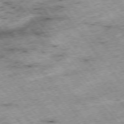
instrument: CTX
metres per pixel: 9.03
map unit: Hpe
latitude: -75.9745
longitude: -18.7057
